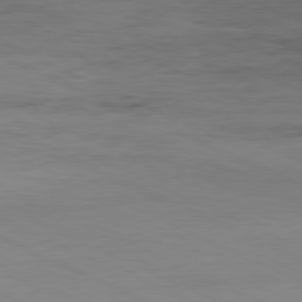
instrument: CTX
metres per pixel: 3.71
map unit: Ap
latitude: -81.2943
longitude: -93.6694
